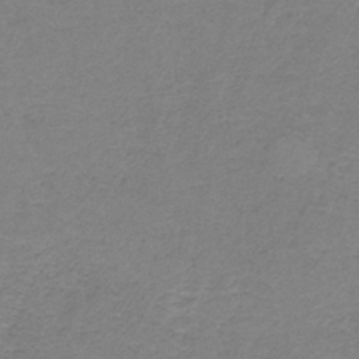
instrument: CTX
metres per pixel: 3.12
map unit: HNb
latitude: -36.4062
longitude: 53.5966
